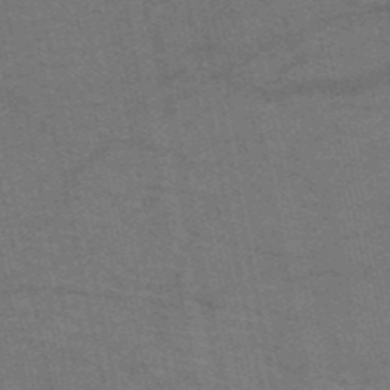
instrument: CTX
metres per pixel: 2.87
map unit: HNb
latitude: -53.4454
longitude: -46.6302
